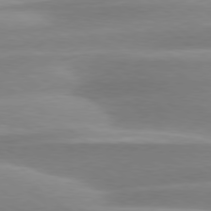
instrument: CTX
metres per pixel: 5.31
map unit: Hpe
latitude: 79.0648
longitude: -129.6316
